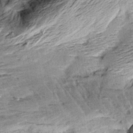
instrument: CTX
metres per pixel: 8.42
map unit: Aa
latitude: 10.1956
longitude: -141.9528
